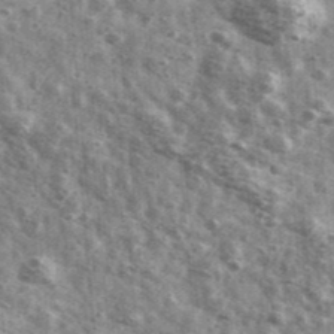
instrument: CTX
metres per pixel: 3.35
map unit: Ave
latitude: 41.6883
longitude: -106.6868
